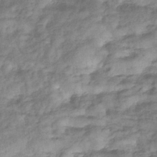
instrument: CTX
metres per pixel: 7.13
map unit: eHb
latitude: -33.0298
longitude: 73.4076
